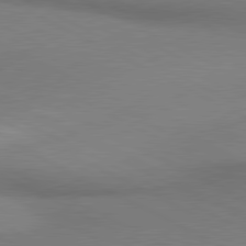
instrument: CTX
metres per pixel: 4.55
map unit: lApd
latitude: 80.8569
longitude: 162.5007
